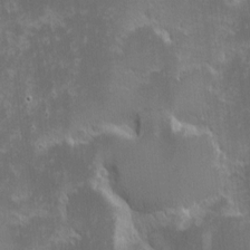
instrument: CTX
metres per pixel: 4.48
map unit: eHh
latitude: -1.7100
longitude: -86.2144
